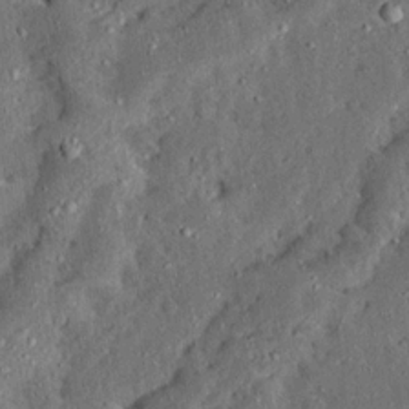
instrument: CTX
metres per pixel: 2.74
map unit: Ave
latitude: 13.7261
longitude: -137.3104
